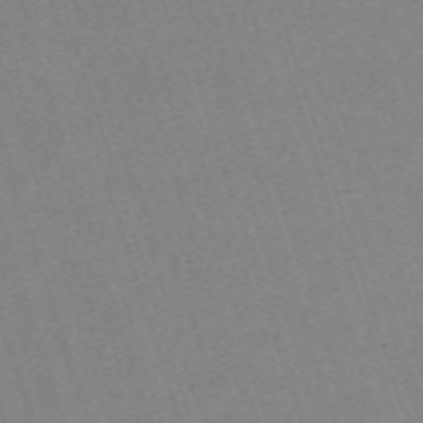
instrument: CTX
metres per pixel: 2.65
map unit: eHh
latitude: -63.2942
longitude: 49.8801
